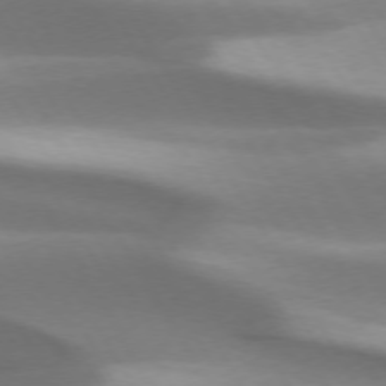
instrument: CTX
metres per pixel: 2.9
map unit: lApd
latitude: 73.3671
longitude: -53.0648
